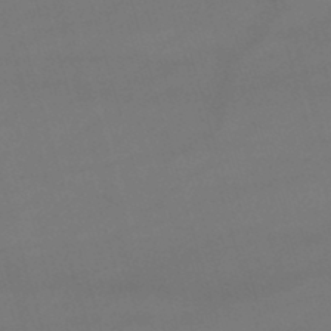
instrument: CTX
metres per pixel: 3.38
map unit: lHb
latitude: -47.3887
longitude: 63.3320
